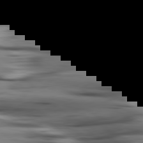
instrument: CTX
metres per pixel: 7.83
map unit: lApd
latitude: 80.4034
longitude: -121.2726
